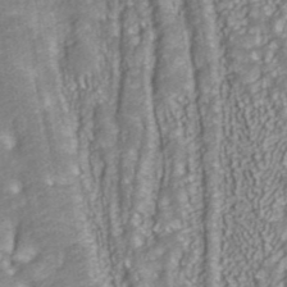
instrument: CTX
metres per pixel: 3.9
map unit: ANa
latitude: 43.4049
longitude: 36.3306
